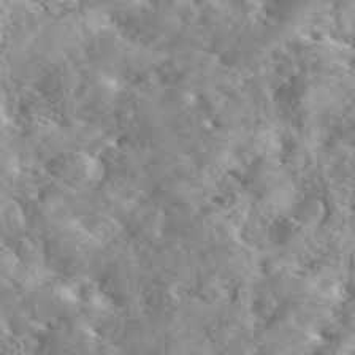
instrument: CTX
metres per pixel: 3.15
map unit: eAb
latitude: 45.3859
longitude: 128.1795
